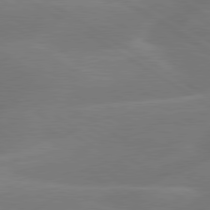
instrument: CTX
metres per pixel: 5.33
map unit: lApd
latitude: 79.6883
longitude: -143.7639
